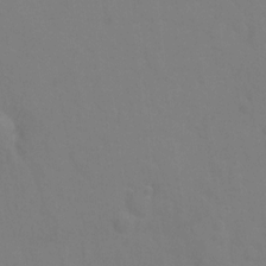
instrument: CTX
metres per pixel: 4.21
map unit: Ht
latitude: -1.1998
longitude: -33.8772
